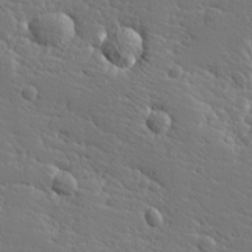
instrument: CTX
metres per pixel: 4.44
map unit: Hve
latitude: 26.1767
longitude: 144.1984
